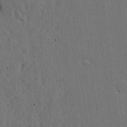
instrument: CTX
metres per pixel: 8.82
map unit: lHvf
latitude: 19.1592
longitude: -113.9717
